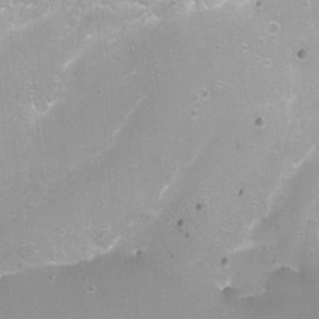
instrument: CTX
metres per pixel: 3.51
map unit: Nhu
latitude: -5.8989
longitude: -47.9339
